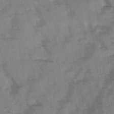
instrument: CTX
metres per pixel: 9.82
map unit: Ave
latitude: 0.4412
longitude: -110.7435
